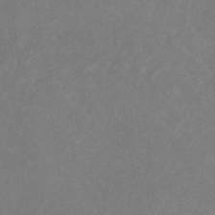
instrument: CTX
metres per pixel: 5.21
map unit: eHb
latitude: -31.5210
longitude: 68.7274
